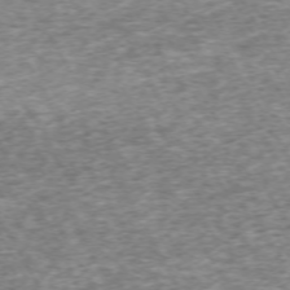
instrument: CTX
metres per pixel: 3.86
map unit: Hpe
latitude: -71.4266
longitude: 13.7856
